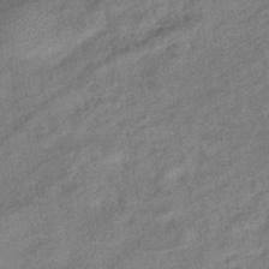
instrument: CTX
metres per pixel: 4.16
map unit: eHb
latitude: -41.4076
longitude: 82.4251
